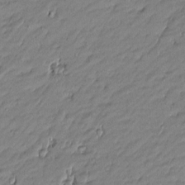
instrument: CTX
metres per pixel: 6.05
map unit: Htu
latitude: -5.6155
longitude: 176.8597
